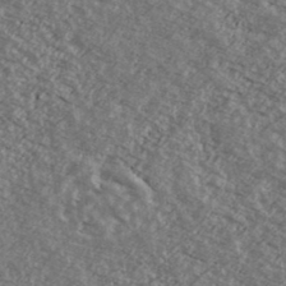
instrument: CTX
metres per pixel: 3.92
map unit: Ave
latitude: 39.1970
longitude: -109.9717
